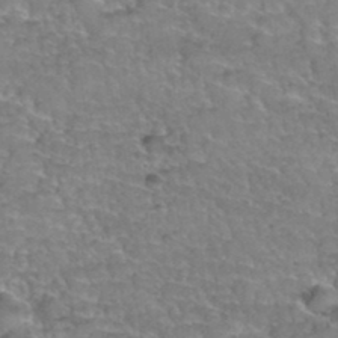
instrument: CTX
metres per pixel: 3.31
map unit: Hto
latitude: 35.7071
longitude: -45.2348
